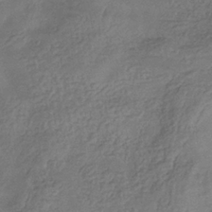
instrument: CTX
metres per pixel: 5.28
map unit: eHb
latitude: -35.6722
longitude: 81.9178
